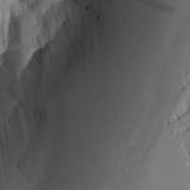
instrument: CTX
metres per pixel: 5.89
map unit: Aa
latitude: 13.6316
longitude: -139.9906
